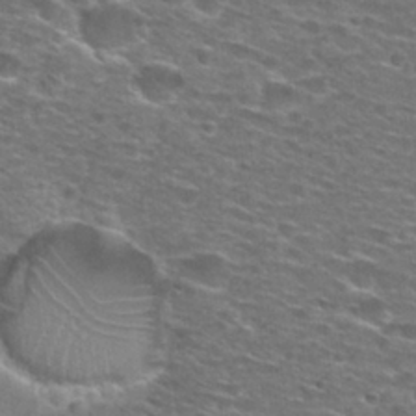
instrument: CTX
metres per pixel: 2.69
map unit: Hto
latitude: 28.0444
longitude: -48.8380
